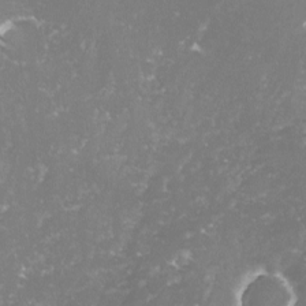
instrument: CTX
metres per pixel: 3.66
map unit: lHvf
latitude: -15.6722
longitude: -97.9717
